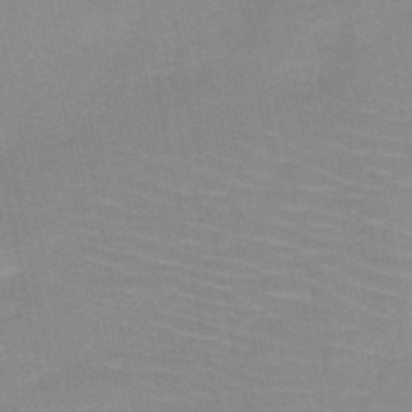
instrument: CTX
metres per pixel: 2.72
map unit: HNb
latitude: -49.6722
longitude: -49.1970
